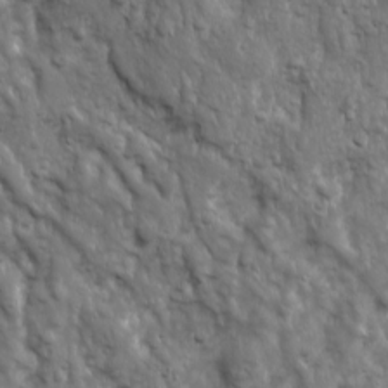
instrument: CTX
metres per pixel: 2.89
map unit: Ave
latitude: 17.2537
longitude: -132.6302
